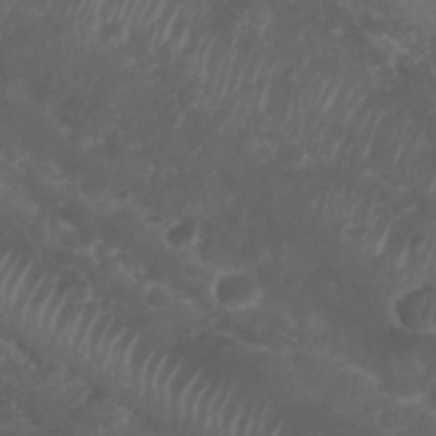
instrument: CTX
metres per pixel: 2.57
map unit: Nhu
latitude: 28.8758
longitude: -55.2159
